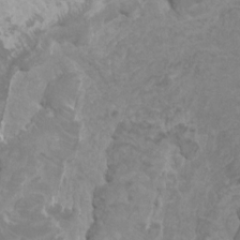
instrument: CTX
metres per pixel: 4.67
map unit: HNhu
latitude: 3.3292
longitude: -1.6882
